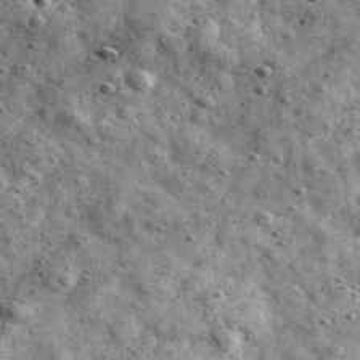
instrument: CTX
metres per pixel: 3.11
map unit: Ave
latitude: 40.4034
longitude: -106.9136
